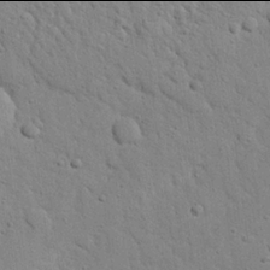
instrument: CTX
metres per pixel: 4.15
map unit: Nhu
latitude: 21.9906
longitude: -76.8002
